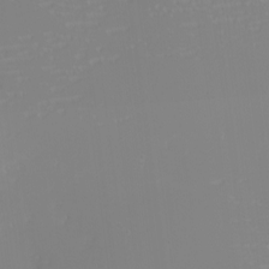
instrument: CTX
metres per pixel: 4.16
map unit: eHh
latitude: -6.3117
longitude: -82.8380
